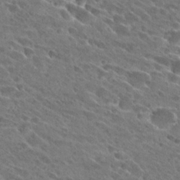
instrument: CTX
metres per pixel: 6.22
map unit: Hto
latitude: 26.9325
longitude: -42.2712
